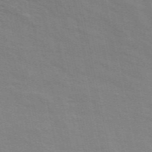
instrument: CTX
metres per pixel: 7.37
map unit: ANa
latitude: 48.5924
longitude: -75.1781
